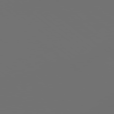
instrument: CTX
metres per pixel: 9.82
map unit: Hpe
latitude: 78.9892
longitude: 177.3888
